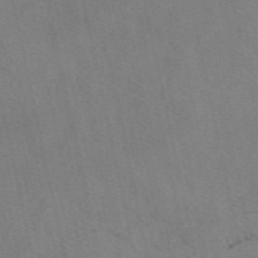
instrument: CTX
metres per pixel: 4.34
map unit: eAb
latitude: 50.4979
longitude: 109.0486
